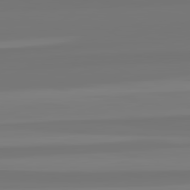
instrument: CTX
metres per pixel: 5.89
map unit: lApd
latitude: 82.4978
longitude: -176.4412
